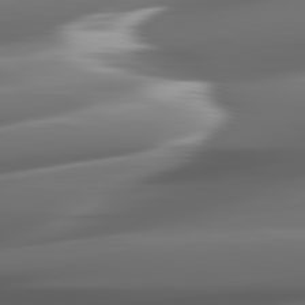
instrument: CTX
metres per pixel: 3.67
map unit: lApd
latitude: 82.3278
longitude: -148.4223
